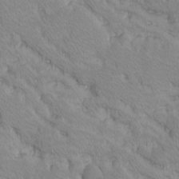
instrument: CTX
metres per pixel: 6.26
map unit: Ave
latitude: -10.2740
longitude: -117.4804
